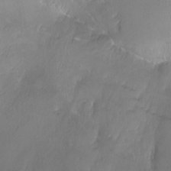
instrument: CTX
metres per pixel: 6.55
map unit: Nhu
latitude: -16.9920
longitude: -48.1011
